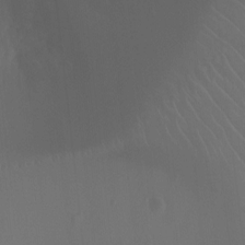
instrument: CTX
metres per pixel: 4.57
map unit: Ht
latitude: -7.6910
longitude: -20.2523
